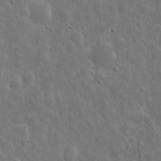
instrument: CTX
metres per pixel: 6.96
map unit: eHh
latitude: 10.7246
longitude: -73.2348
